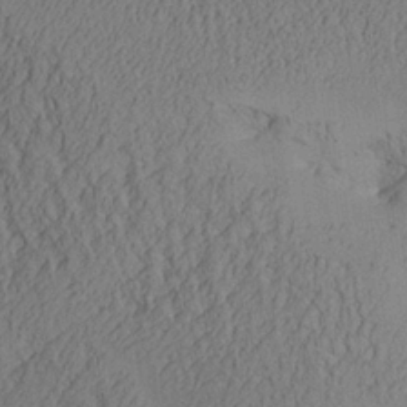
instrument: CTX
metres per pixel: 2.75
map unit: Aa
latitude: 26.3278
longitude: -133.0836
